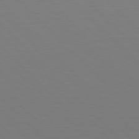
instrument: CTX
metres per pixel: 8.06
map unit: Hpe
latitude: 77.3859
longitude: -167.5938
